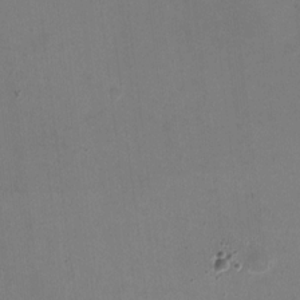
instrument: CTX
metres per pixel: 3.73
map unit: HNhu
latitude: -1.4455
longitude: -1.6316
